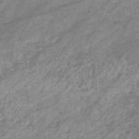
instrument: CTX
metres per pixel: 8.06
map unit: eHb
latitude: -32.7464
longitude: 70.8975
